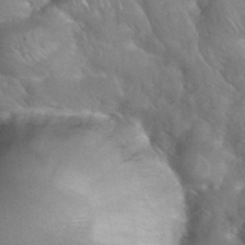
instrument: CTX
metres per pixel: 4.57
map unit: eHh
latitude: 38.8002
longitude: -58.6113
